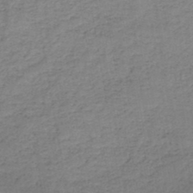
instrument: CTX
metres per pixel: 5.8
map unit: HNb
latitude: -46.2739
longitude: -38.0633
